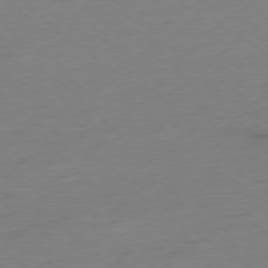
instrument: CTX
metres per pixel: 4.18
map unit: Ap
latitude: -78.3117
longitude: -58.6113
